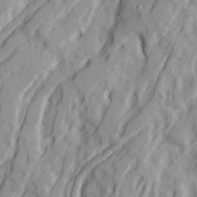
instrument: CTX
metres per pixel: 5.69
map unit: Ave
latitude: 22.4412
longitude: -132.0633
